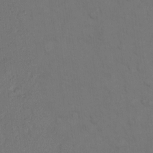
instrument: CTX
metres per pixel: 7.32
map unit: Hto
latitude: 7.5938
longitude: -61.0458
